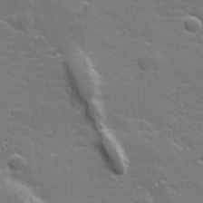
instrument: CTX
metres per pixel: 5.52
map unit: lHvf
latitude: 26.1200
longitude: 142.0472
